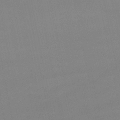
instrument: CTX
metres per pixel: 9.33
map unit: lHb
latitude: -44.2740
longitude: 61.1053
